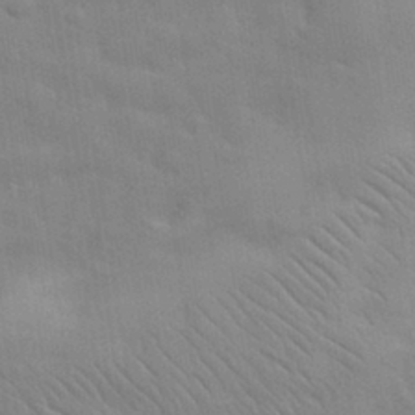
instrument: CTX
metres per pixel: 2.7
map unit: eHh
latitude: 32.2900
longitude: -70.5168
